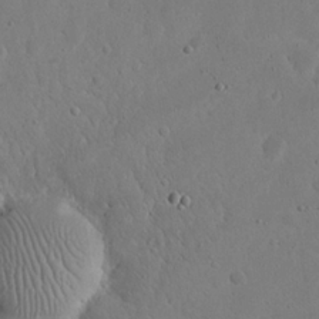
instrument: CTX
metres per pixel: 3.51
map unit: eHh
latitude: 20.9325
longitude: -68.7624
